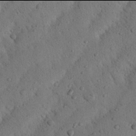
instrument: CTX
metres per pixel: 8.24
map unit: Nhu
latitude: 21.9906
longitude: -76.1955
